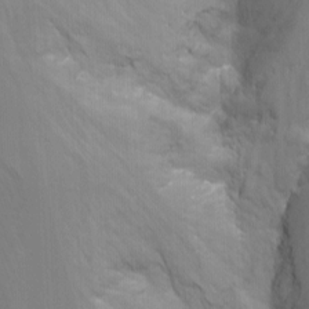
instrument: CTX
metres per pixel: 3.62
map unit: Nhu
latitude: -8.8030
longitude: -44.8380
